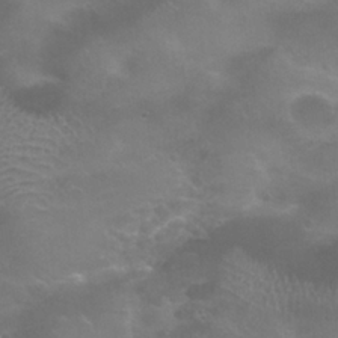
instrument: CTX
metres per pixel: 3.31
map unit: Nhu
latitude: 25.6882
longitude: -52.9136
